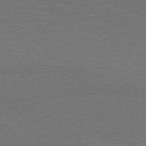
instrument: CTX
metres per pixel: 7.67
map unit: Hpe
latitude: 76.8380
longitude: -133.7828
